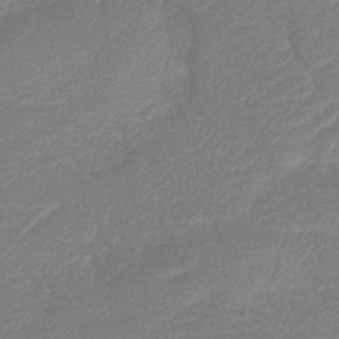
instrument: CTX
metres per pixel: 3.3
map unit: lHb
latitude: -40.4251
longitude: 77.3699
